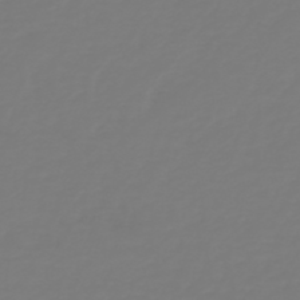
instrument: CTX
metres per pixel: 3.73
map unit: HNb
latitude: -46.3684
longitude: 51.7666
